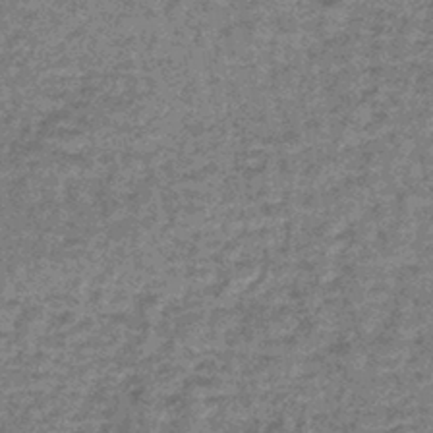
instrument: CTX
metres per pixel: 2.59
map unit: lHb
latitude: -44.1039
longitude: 66.3684
